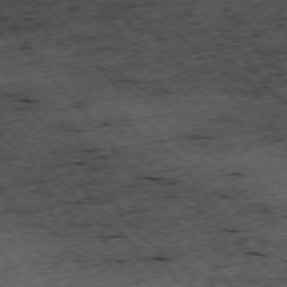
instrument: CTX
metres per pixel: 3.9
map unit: Hpe
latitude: -75.3699
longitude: 4.9541
